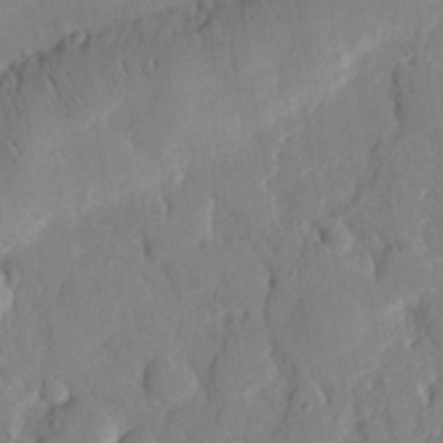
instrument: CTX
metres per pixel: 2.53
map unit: eHh
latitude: 28.0255
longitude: -77.3670
